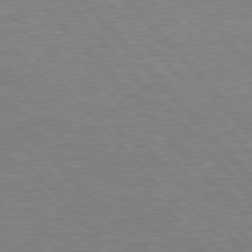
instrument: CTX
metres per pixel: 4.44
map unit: Hpe
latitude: 76.8380
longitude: -157.6693
